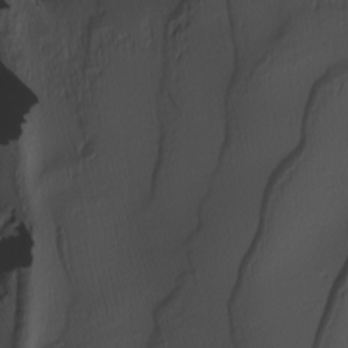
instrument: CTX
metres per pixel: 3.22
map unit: Nhu
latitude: -4.8219
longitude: -95.5371
